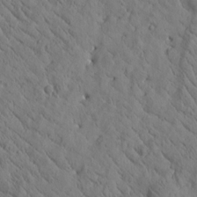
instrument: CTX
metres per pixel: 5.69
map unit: Htu
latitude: -0.5763
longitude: 175.2753
